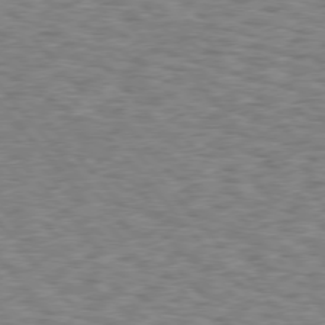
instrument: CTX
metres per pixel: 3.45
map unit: Hpe
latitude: 75.8772
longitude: -135.6127
